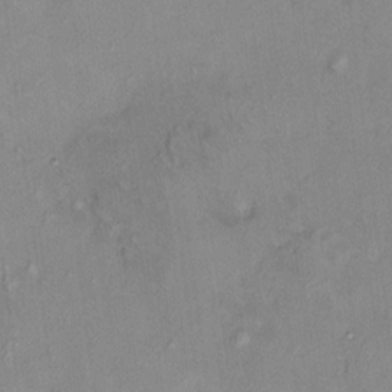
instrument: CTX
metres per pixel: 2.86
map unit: HNhu
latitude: 7.2915
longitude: 11.1809
